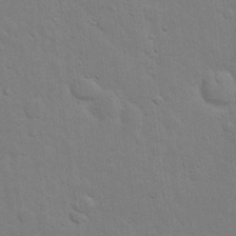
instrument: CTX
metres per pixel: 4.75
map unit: eHh
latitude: 20.0255
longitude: -62.3656
